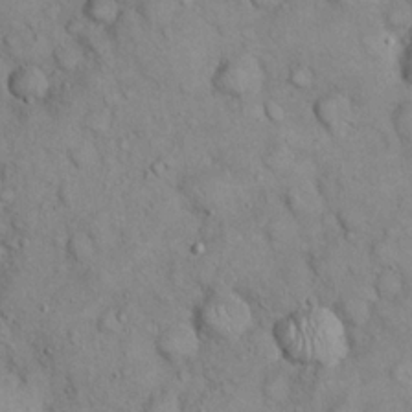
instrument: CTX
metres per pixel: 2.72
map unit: eHh
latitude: 21.3293
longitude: -59.0081
